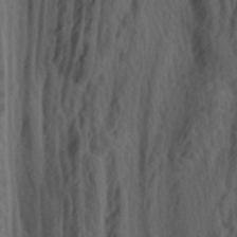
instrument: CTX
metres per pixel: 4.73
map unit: lAa
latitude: -7.3887
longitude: -123.7450
